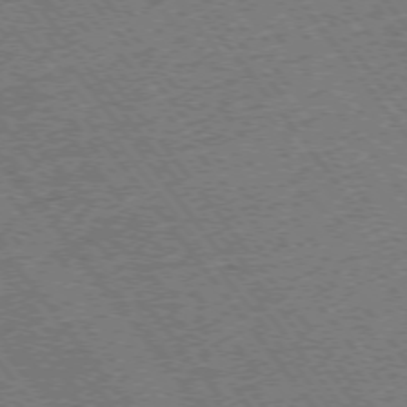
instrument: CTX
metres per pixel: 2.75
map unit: Ap
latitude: -75.4266
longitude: -87.8016
